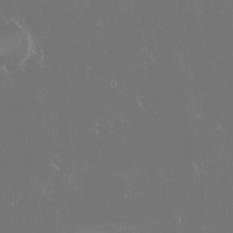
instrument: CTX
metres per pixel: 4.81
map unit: eHh
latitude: -2.5006
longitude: 20.3495
